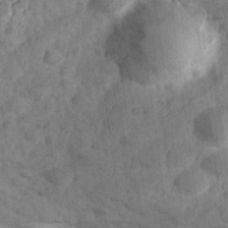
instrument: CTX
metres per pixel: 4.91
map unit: Hve
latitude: 32.5357
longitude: 151.3510
